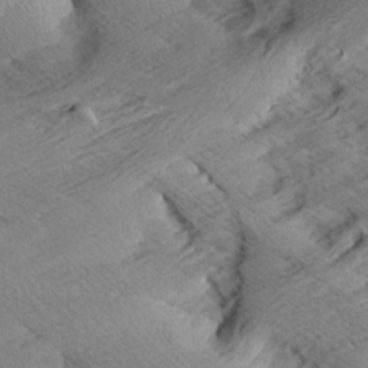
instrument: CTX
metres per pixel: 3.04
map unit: Aa
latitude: 7.5560
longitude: -140.4223
